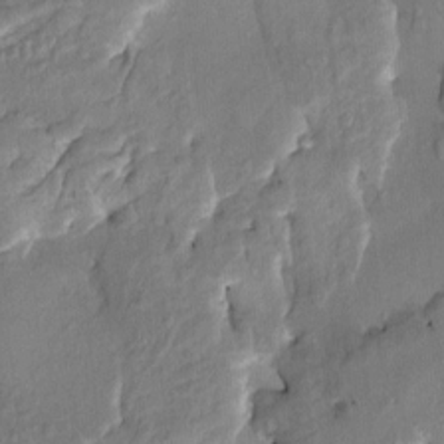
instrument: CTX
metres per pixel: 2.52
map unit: HNhu
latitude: 3.9528
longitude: -7.8205
